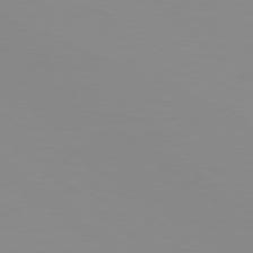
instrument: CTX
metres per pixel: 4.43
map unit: Hpe
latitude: 78.3279
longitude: -142.0255
